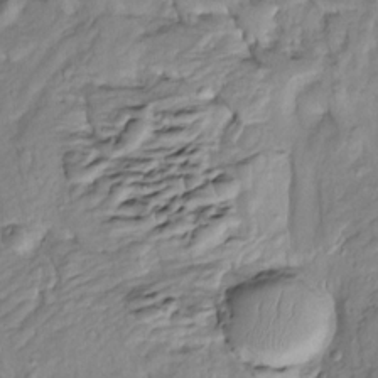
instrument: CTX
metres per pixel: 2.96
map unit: Htu
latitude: -5.5210
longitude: 154.2361
